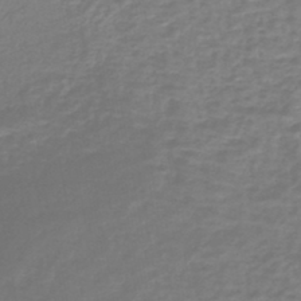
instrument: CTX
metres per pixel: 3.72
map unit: lHb
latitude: -44.7652
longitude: 67.8422
